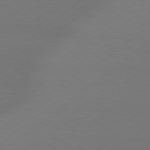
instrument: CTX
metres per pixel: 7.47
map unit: lApd
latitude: 79.2537
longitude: -131.8395
